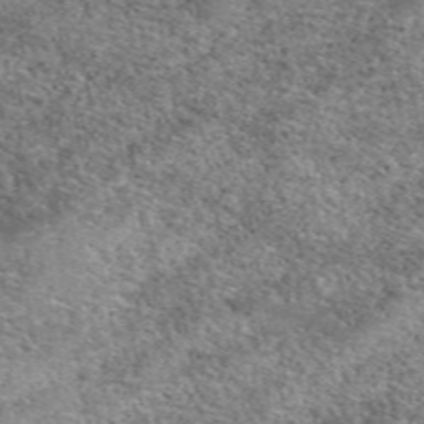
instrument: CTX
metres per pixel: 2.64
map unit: eAb
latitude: 50.1388
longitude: 108.7463
